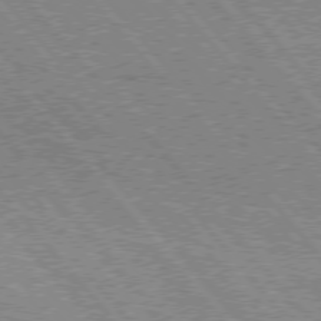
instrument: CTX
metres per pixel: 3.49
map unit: Hpe
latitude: 75.4426
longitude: -150.7624
